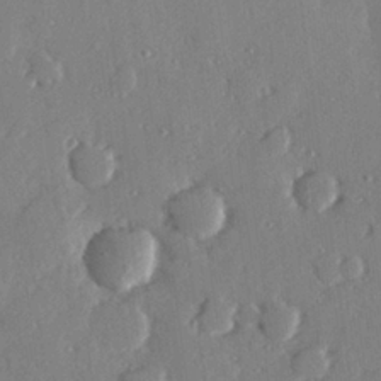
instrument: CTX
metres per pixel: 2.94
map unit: Hve
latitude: 26.4223
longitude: -93.4237
